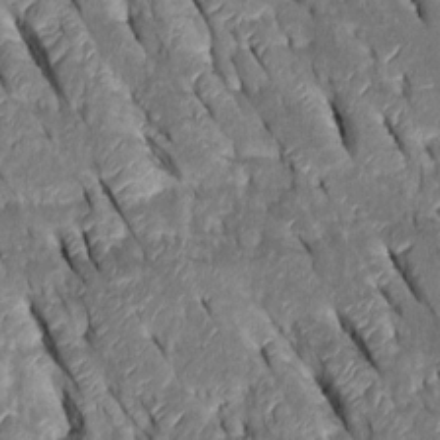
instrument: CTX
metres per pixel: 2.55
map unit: Htu
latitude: -0.2362
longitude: 148.5763
